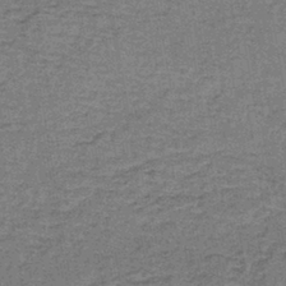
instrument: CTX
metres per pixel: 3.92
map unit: lHb
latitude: -40.6518
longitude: 58.5762
